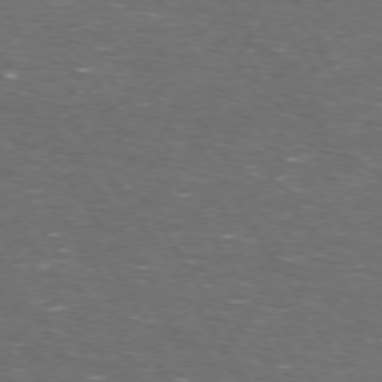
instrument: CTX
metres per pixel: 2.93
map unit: Hpe
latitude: 73.0081
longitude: -124.6112
